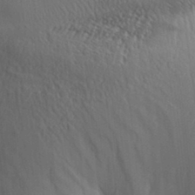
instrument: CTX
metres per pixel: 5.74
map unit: Aa
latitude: 31.2159
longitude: -140.8191
